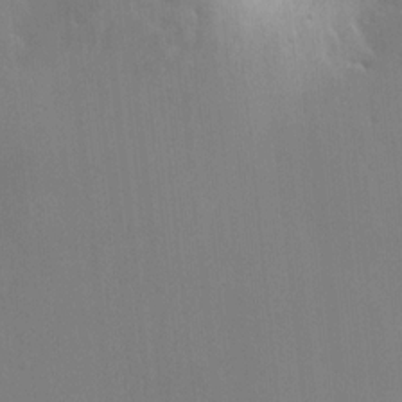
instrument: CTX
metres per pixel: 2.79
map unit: HNhu
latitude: 7.5371
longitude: 3.7855
